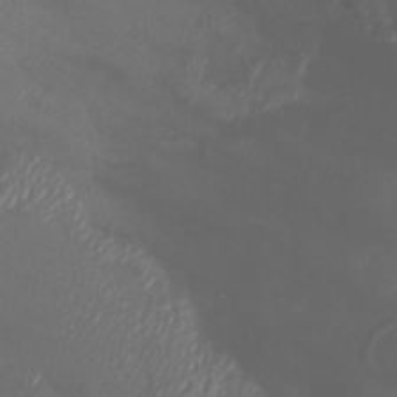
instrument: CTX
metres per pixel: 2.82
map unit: Htu
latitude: -6.8408
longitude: -73.3104
